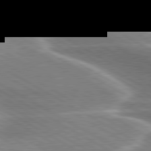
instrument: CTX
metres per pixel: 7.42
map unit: lApd
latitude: 80.3089
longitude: -120.8002
